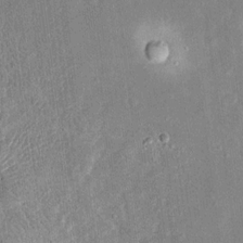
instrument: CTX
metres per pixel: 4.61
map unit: eHh
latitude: 17.5560
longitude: -70.6490
